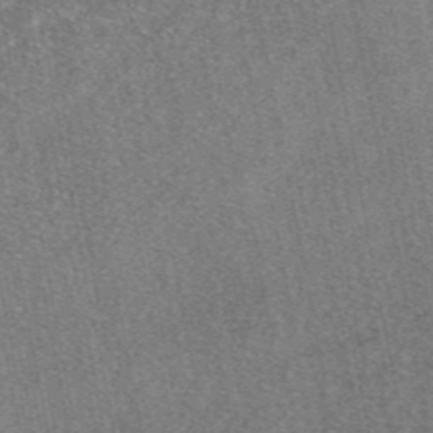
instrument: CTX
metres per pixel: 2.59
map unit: eAb
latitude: 46.9892
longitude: 106.9920
